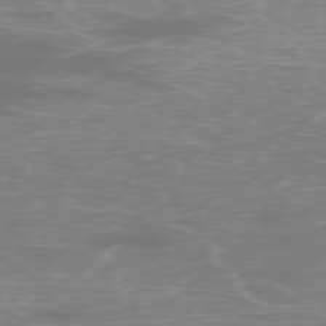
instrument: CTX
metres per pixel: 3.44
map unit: Ap
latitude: -76.9542
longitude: -62.6869
